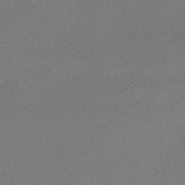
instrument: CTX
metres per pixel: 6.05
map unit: Nve
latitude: -57.1053
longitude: 63.1053
